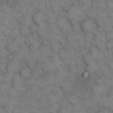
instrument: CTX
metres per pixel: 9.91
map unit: eHh
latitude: 14.7436
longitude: -64.7435
